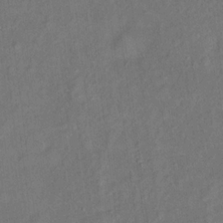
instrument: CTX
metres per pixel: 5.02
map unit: Ht
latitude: 13.9717
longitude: -40.0822
